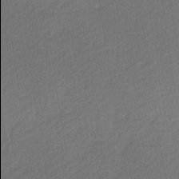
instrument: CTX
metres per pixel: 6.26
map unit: Ave
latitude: -0.5574
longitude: -113.9906
